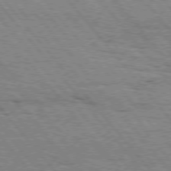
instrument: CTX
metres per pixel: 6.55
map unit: Hpe
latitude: 75.6694
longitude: -153.6694
